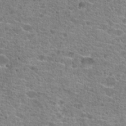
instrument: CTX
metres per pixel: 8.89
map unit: Hto
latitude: 21.0648
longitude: -42.3467
